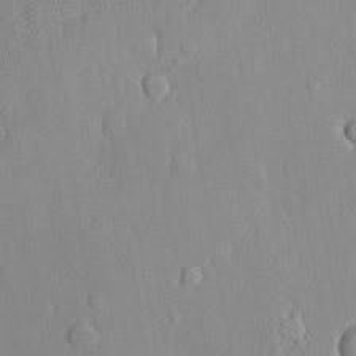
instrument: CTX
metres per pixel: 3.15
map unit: lHvf
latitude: 20.8758
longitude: 145.1053
